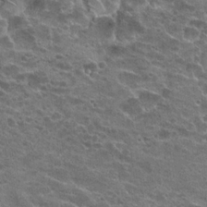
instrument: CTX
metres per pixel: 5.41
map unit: Hto
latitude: 22.1011
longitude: -42.1767
